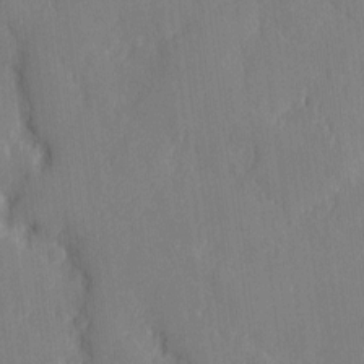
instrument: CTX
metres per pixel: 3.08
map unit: eHh
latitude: 5.9150
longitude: -72.8380
